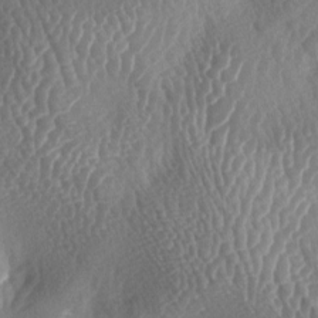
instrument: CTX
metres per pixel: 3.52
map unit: lAa
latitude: -5.6910
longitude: -128.3467
